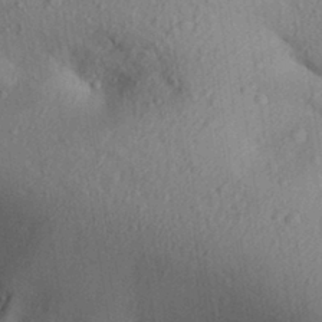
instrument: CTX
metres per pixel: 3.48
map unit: Aa
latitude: 30.3845
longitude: -146.9514
